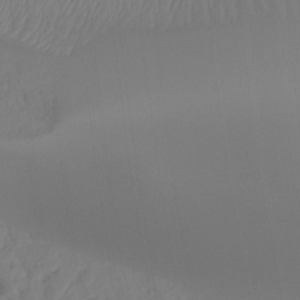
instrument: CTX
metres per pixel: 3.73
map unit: Hto
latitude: -7.9556
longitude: -47.4994
